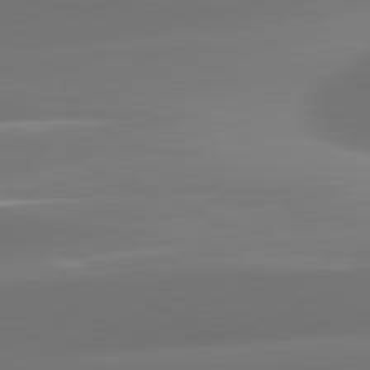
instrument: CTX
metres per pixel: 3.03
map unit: lApd
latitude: 81.6694
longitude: -160.3089
